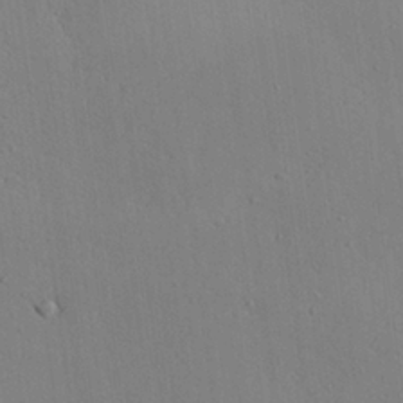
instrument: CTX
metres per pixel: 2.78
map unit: Aa
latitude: 25.6693
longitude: -137.2348
